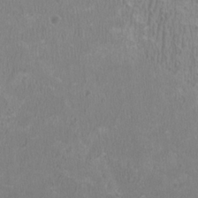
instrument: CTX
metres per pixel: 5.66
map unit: HNhu
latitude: 1.4804
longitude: -1.2726
